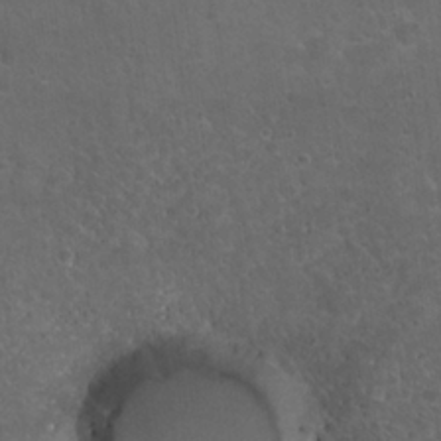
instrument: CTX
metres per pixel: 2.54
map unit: Hto
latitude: 23.7827
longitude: -50.8380
